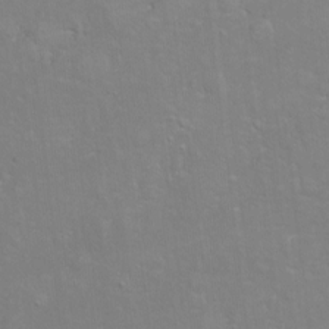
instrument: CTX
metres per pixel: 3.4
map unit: Hto
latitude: -7.4076
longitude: -46.7058
